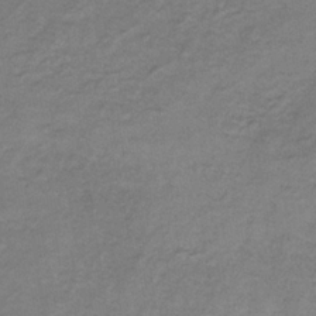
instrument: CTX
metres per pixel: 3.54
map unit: HNb
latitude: -32.7841
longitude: 58.2361
